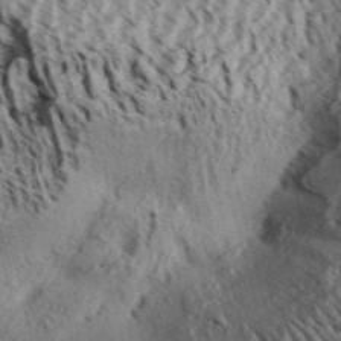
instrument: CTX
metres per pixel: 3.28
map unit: Aa
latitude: 32.1767
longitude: -137.1403
